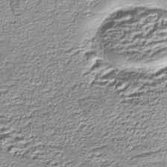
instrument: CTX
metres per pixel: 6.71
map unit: Nhe
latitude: -45.1620
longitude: 152.2928
